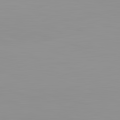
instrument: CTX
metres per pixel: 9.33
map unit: lApd
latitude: 83.1970
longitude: -134.1577
